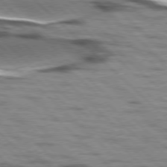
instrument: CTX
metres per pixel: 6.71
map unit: lApd
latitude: 77.1592
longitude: -49.4426
